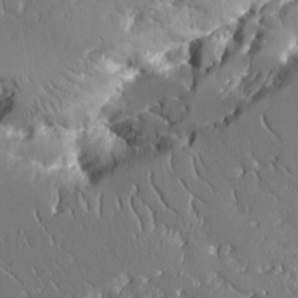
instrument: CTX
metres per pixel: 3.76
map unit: Aa
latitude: 12.8002
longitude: -126.0255
